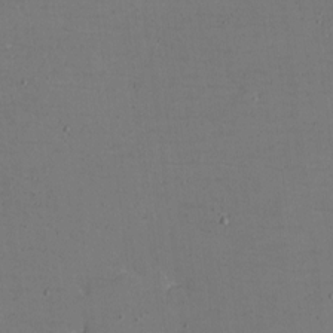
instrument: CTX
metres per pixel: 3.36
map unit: eHh
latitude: -5.3320
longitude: -82.6679
